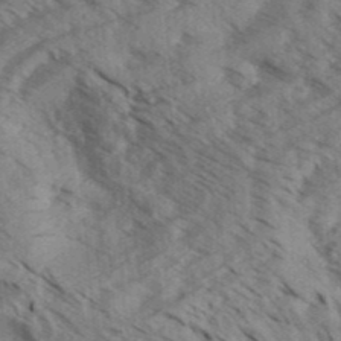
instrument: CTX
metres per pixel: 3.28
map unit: Aa
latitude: 32.6113
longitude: -139.0836
